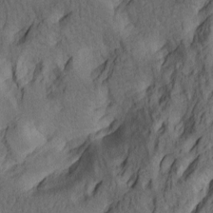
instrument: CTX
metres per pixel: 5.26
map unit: lAa
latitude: 4.1956
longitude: -114.7057
